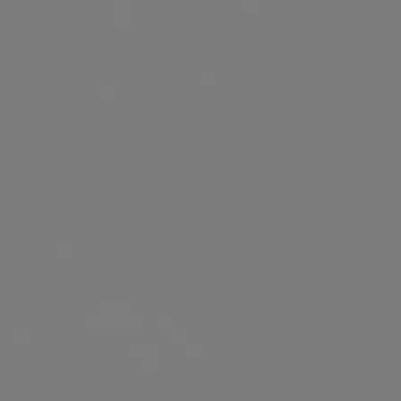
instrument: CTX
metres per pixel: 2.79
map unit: Hpe
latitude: 73.8962
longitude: -123.3860
